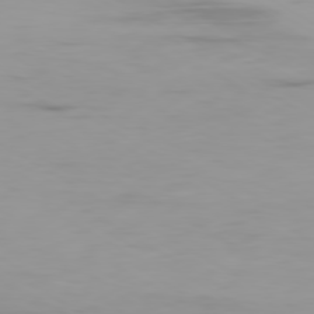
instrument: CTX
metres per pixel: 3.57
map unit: Ap
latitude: -80.1984
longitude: -61.1403
